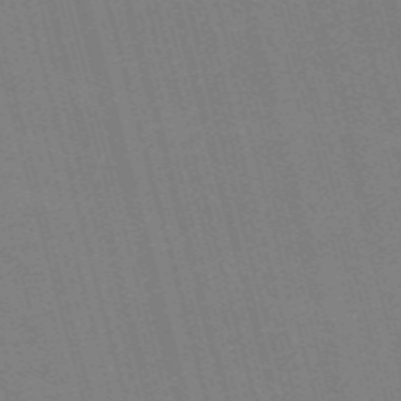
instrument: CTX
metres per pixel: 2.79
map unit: Nve
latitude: -59.3131
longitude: 62.6140
